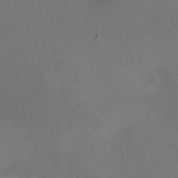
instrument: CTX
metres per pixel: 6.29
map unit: eHh
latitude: -5.0297
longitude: -78.8191
